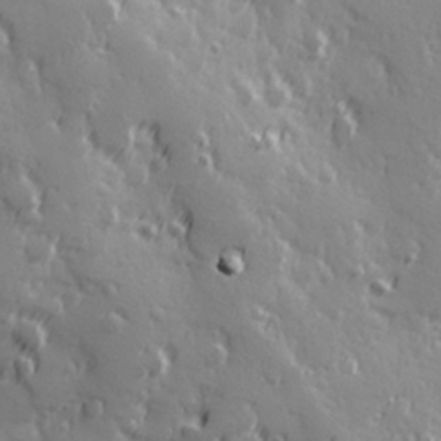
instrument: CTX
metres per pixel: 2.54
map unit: Hve
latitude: 25.7827
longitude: 146.6896
